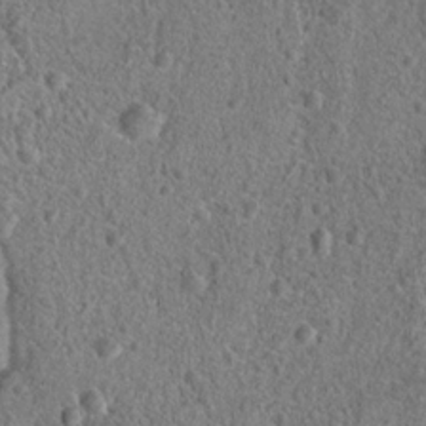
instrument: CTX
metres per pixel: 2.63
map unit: Hto
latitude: 19.1214
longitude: -42.5735
